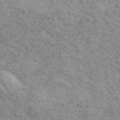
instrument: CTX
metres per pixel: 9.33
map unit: Ave
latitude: 41.7827
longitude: -108.6112
